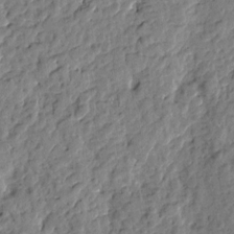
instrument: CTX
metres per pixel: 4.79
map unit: Htu
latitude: -1.0298
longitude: -179.4805
